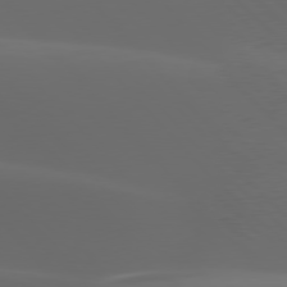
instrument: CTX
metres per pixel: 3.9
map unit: lApd
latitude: 77.6694
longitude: -53.1781
